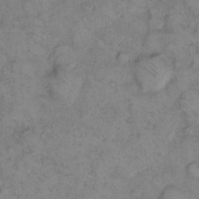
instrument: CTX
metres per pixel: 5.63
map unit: eHh
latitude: 9.6505
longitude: -62.1956
